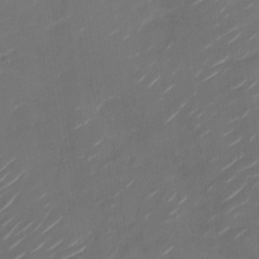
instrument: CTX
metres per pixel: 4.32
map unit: Nhu
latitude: -28.4629
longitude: -74.3467
